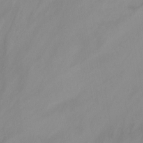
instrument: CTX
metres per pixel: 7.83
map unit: Nhu
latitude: -7.5777
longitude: -52.3279
